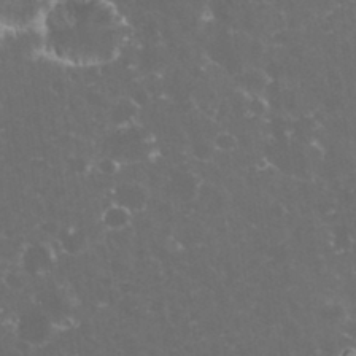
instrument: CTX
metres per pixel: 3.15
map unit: eHh
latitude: 33.0836
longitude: -61.7260
